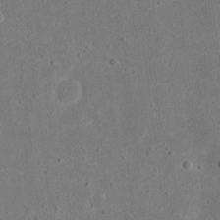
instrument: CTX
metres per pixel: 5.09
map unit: eHh
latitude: 18.2144
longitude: -71.1025
